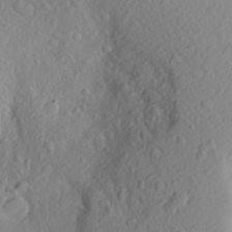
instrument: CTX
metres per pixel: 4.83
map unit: Aa
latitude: 25.8772
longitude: -146.6680
